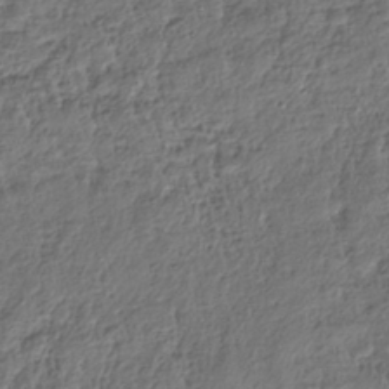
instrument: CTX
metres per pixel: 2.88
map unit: HNhu
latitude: -39.0109
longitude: 107.3699
